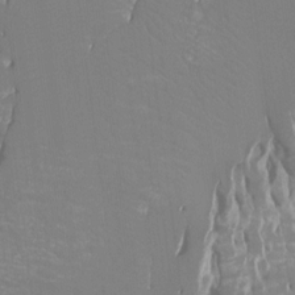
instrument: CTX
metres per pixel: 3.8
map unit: Ht
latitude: -7.7099
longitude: -28.3089
